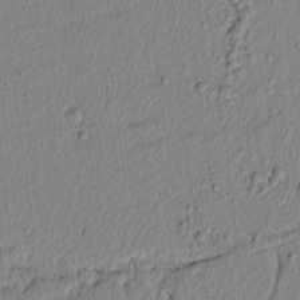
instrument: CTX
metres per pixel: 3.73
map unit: lAvf
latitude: 6.6113
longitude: 166.3117
